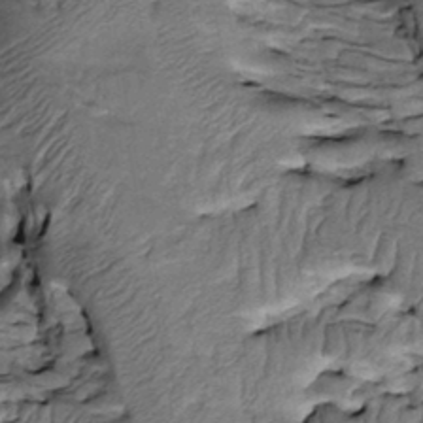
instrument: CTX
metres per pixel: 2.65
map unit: Htu
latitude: -2.5006
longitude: 150.2172
